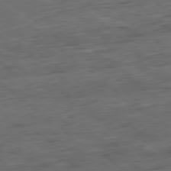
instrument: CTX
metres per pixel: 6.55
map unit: Ap
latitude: -78.7274
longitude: -92.8758
